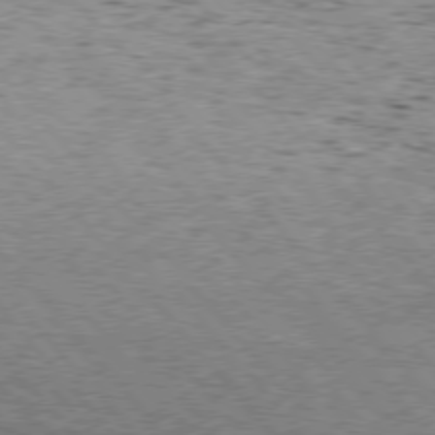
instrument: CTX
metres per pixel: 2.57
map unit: Hpe
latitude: 75.5749
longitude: -135.9906
